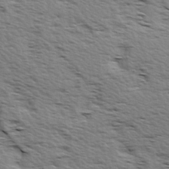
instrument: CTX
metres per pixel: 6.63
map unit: Ave
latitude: 14.9514
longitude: -103.7260
